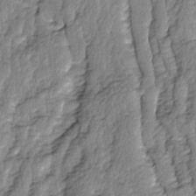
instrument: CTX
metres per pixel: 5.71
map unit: Ave
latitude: 14.2712
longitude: -134.9136
